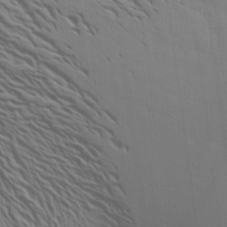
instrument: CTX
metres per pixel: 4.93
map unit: Aa
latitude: 16.1200
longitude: -147.6316
